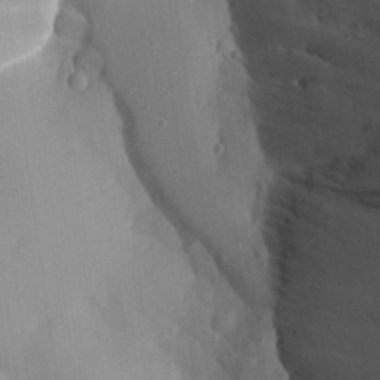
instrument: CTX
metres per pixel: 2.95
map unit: Aa
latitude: 26.6113
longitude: -131.0081
